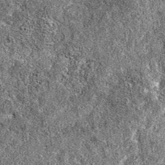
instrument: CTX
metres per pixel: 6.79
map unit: eAb
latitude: 36.8380
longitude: 105.6344
